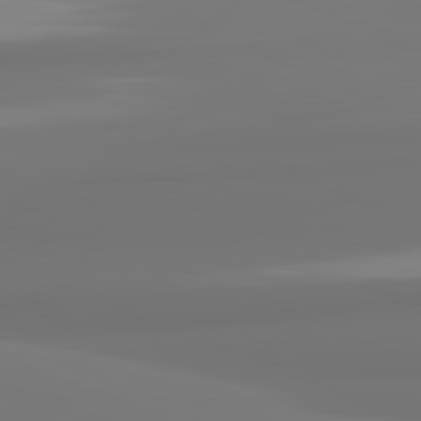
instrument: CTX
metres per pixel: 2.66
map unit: lApd
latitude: 82.0822
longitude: 175.6910
